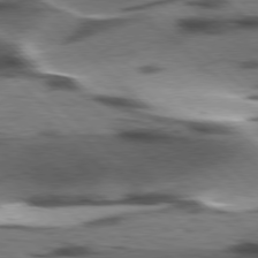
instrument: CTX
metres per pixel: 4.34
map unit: lApd
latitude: 77.4048
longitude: -49.3671
